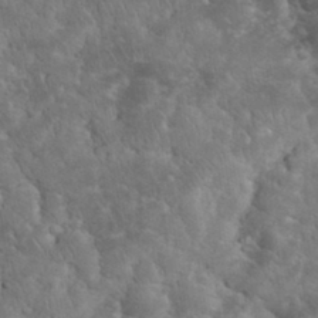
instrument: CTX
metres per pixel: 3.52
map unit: eHh
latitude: 33.8772
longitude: -65.3671
